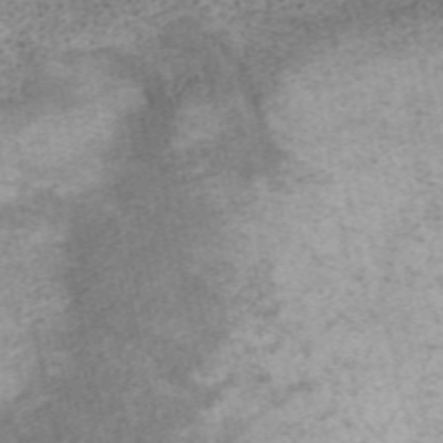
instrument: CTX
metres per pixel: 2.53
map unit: ANa
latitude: 37.1970
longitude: 15.7478
